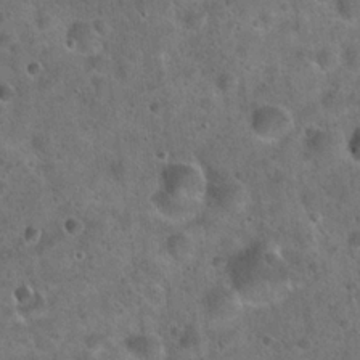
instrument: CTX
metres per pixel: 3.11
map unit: Hto
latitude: 21.9528
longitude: -53.2159
